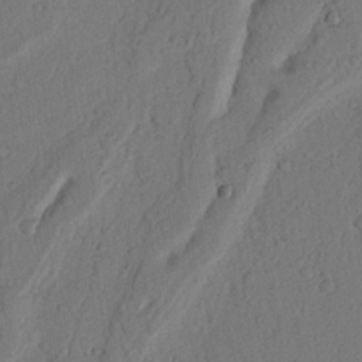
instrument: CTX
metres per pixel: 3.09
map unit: Nhu
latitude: 19.2537
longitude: -76.7624
